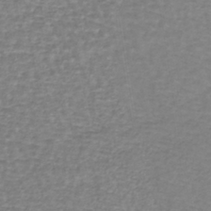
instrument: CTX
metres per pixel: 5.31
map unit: lHb
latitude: -42.2928
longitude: 70.9542
